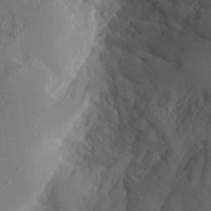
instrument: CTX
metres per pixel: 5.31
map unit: Aa
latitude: 25.3292
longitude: -131.1026
